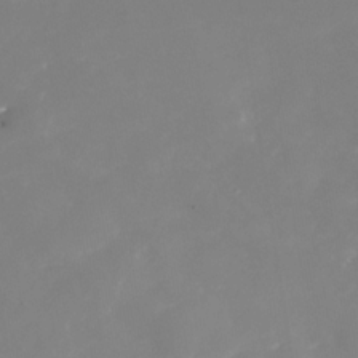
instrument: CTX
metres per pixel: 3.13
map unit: Nhe
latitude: -35.4076
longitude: -87.1781
